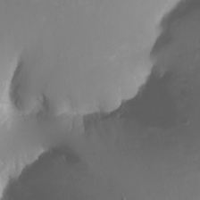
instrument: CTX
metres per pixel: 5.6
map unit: Nhu
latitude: -5.1620
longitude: -77.3292
